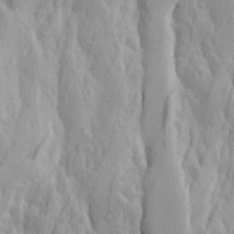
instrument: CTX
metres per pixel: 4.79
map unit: Ave
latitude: 13.8961
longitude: -133.0270
